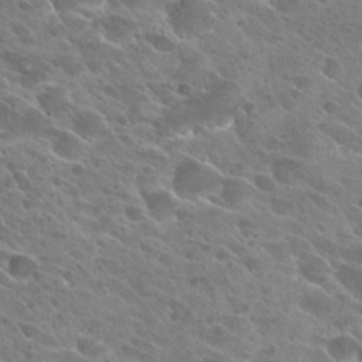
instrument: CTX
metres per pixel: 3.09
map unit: Hto
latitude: 26.8947
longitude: -42.0822
